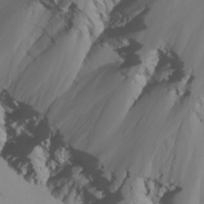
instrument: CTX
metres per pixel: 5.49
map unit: Nhu
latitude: -5.3131
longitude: -80.2711
